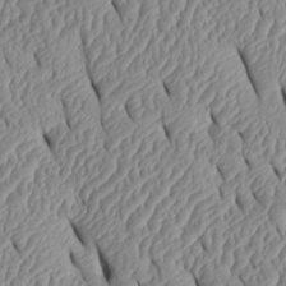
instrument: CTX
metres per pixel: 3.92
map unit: Htu
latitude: 1.7638
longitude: 149.4455
